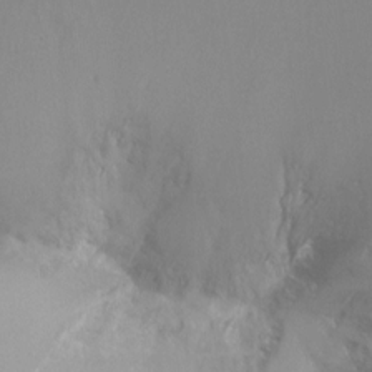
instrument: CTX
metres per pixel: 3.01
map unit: Htu
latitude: -15.2754
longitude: -48.1011
